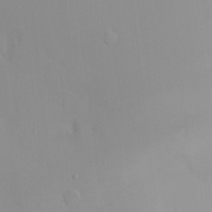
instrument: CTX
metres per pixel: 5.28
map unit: HNhu
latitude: 2.1578
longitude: 8.1228
